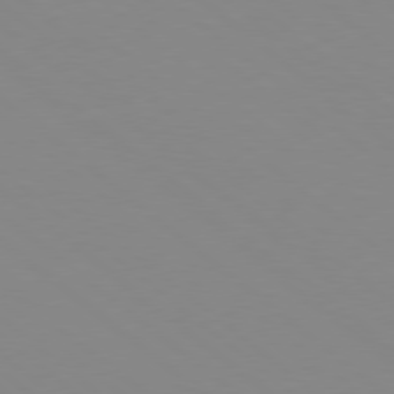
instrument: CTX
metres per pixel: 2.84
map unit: Hpe
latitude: 78.3656
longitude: -166.1955
